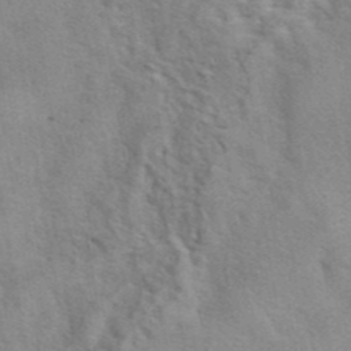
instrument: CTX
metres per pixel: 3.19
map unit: eAb
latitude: 41.3103
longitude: 106.8408
